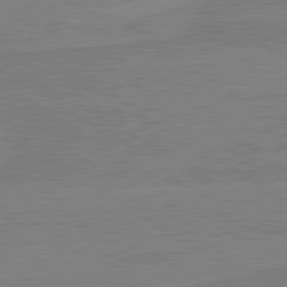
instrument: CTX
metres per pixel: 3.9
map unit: lApd
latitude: 80.4979
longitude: 169.4265
